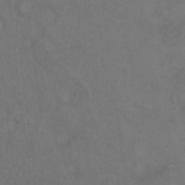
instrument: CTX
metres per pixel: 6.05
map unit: Ht
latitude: -0.7086
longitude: -32.6679
